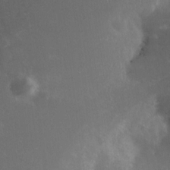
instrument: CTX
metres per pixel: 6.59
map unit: Nhe
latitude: -27.5777
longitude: -109.4426
